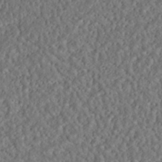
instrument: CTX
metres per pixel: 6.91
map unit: ANa
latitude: -42.5006
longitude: 109.5966
